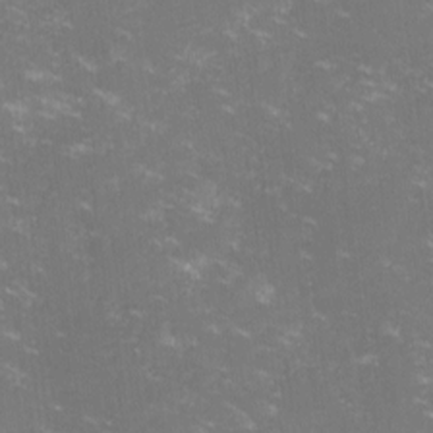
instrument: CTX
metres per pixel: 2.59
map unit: lHvf
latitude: -13.9745
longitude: -100.6491
